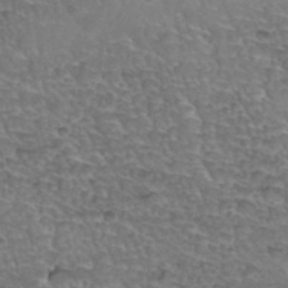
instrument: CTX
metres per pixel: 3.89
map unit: Hto
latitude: 35.1970
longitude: -45.1592
